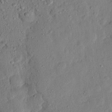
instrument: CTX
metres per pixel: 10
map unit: eHh
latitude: 24.8002
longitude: -80.9514
